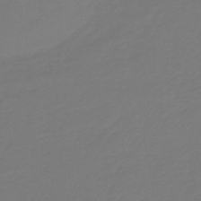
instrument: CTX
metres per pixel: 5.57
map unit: eHb
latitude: -46.5384
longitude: 88.4440
